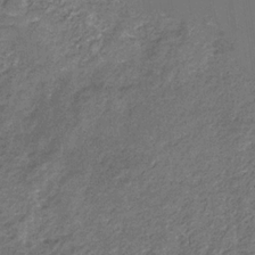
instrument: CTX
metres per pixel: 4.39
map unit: eHb
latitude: -30.7463
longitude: 69.7666
